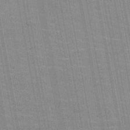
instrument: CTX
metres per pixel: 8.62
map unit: HNb
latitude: -47.0675
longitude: -46.8002
